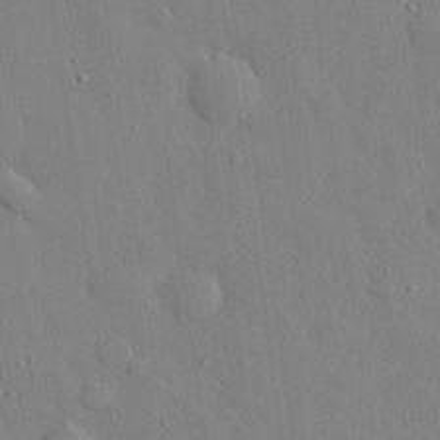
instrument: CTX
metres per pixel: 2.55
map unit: eHh
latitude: 28.3656
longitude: -78.7435
